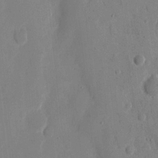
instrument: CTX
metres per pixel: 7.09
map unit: eHh
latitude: 10.6869
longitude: -67.6882
